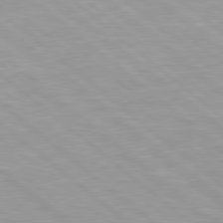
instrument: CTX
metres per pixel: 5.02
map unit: Hpe
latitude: 78.2334
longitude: -141.1403
